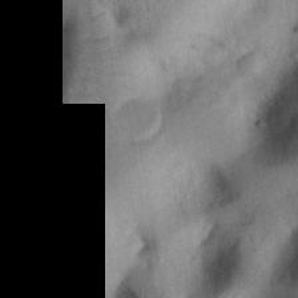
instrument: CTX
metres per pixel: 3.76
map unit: eHh
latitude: 25.5749
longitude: -76.0255
